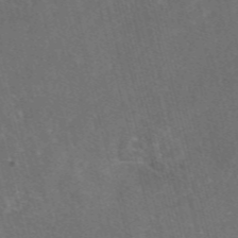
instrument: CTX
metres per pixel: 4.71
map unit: eAb
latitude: 47.2726
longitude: 117.6343
